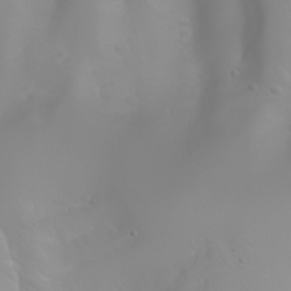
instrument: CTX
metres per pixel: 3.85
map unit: Htu
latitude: -4.3117
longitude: -89.3293
